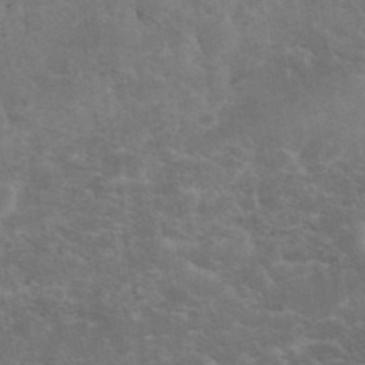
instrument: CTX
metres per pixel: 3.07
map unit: eHh
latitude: 36.2712
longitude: -67.7260
